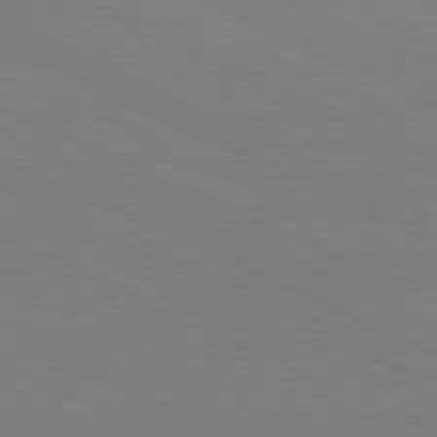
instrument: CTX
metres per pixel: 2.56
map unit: Hpe
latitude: -81.1431
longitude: 15.3321
